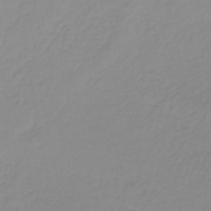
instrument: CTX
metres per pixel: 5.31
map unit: lHb
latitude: -36.6140
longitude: 61.6344
